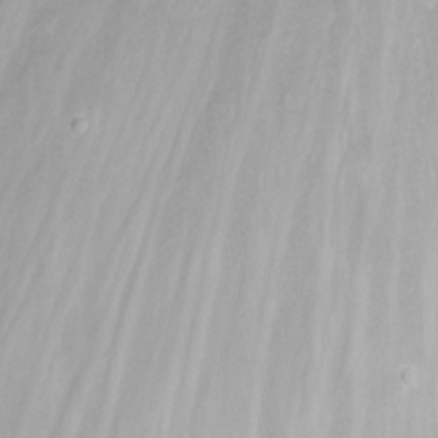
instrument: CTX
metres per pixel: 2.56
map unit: Nhu
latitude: -8.2928
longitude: -72.8380
